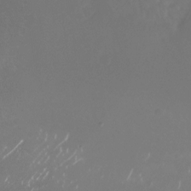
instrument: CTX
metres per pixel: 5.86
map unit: Nhu
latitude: -26.5573
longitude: -72.6680
